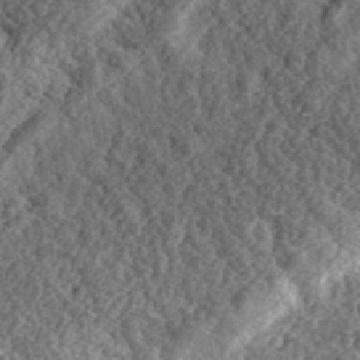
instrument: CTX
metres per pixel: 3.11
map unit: eHh
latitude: 35.6694
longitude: -79.5749
